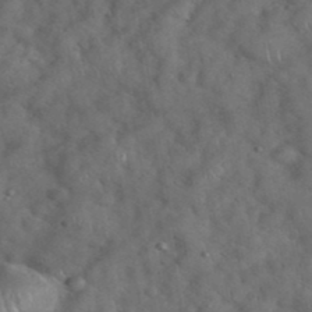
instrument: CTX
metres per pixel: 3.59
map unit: eHh
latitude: 39.3859
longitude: -57.2159
